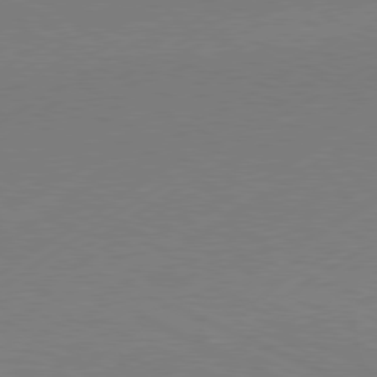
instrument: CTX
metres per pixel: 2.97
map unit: Hpe
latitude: -81.3510
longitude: 15.0676
